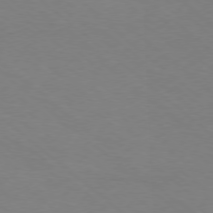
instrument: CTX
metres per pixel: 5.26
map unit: Ap
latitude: -78.3495
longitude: -98.1010
